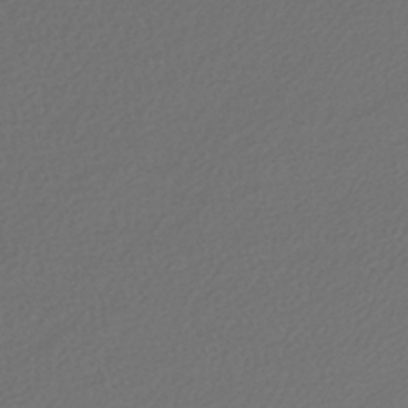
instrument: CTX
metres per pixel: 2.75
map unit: lHb
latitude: -43.6721
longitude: 71.0298
